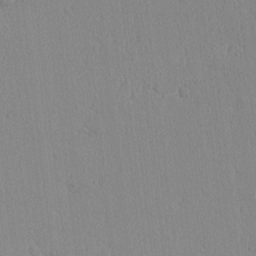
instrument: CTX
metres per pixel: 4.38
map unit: lAvf
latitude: 8.1578
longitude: 167.6155
